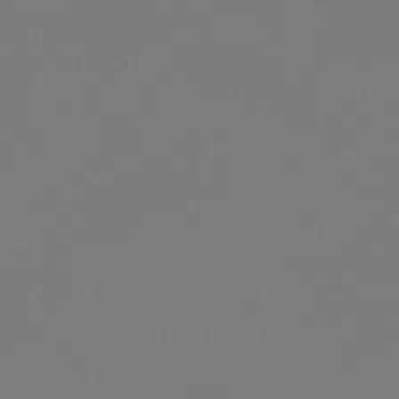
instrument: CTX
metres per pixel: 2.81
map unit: HNhu
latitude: -47.3509
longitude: 98.4629
